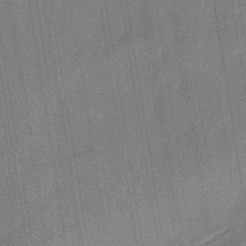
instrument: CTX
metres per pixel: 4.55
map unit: eHb
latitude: -35.3888
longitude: 81.4644
